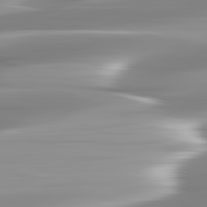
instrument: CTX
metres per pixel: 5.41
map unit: lApd
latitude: 82.8946
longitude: -139.8394
